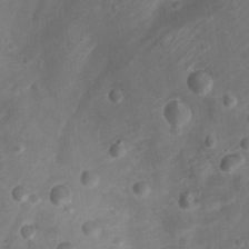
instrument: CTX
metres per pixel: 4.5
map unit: Nhu
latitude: 5.5182
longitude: -18.3467
